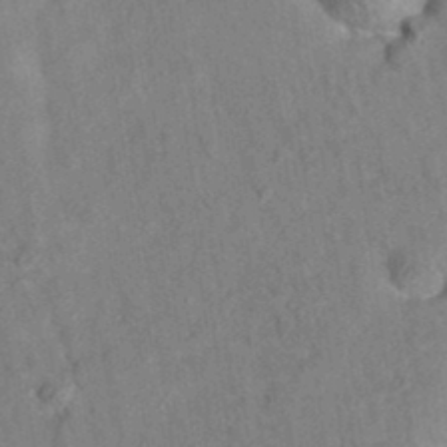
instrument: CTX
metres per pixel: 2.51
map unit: eAb
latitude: 35.2348
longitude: 108.3306
